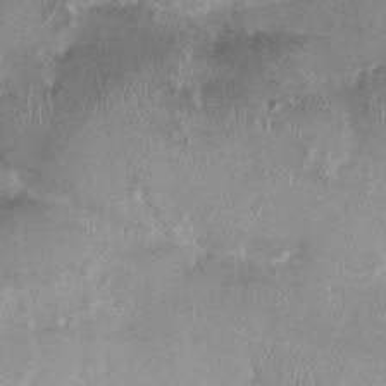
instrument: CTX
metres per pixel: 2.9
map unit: HNhu
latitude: 0.8002
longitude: -3.5371
